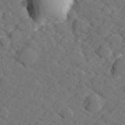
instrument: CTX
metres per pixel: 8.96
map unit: lHvf
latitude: 26.4790
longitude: 142.8030
